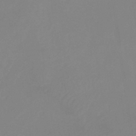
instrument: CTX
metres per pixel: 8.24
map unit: eHb
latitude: -37.5210
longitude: 75.2187
